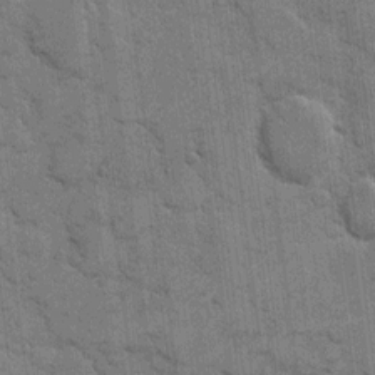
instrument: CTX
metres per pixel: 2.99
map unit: eHh
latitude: 10.8947
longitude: -65.0647
